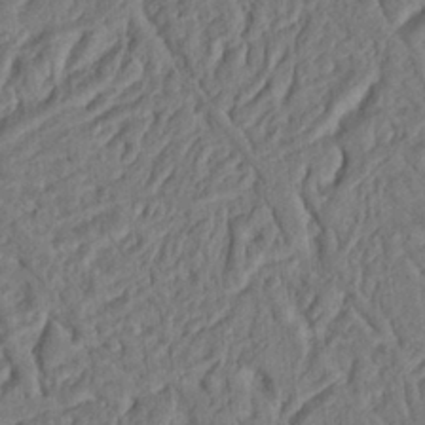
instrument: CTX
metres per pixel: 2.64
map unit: Ht
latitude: 9.8017
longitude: -76.2144
